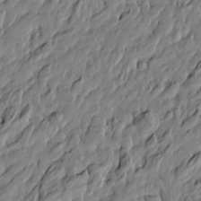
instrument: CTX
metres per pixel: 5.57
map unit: Htu
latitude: -5.7099
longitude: 177.8611
